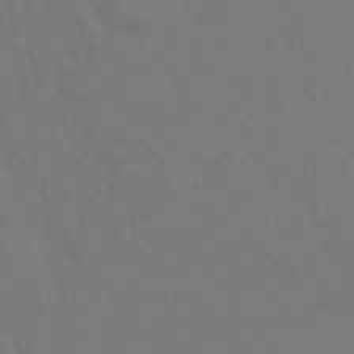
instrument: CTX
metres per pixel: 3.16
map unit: ANa
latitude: 42.8191
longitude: 23.0109
